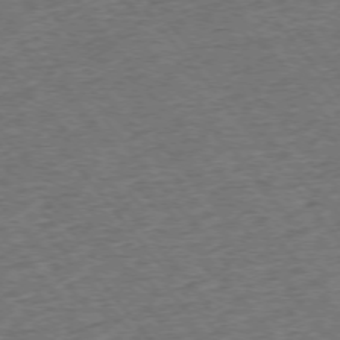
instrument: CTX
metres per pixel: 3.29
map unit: Ap
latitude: -75.4455
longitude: -88.0822
